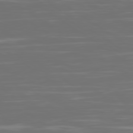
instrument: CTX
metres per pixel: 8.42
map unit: Ap
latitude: -79.7099
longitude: -103.4993
